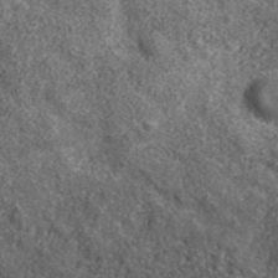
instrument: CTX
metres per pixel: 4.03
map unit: lHvf
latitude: 40.6301
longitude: -90.2900
